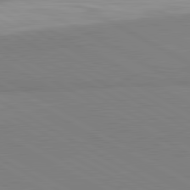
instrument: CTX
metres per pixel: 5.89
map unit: lApd
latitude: 81.4804
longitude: 159.9745
